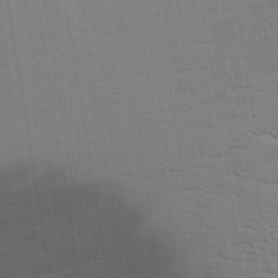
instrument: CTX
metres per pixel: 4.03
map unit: Aa
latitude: 17.5182
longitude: -143.3104
